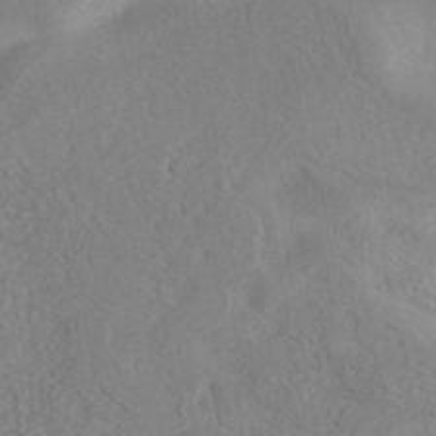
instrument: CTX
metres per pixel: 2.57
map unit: eAb
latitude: 40.7435
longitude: 104.2361
